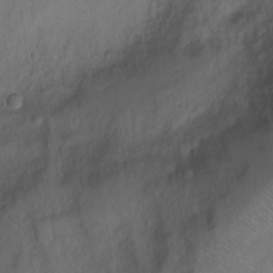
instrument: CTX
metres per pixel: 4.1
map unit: Ht
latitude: 0.7057
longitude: -37.5182
